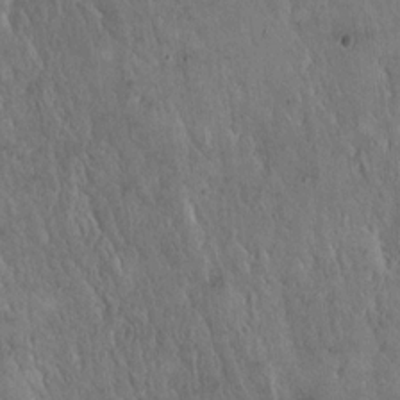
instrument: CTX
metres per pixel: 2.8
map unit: Hto
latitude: 16.6679
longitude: -59.9339
